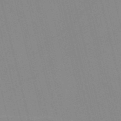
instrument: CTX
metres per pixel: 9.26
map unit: Nve
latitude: -57.7100
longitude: 61.4832
